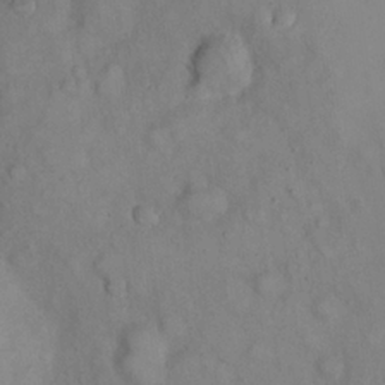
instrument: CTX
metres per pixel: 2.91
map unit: eHh
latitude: 22.3467
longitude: -61.8394
